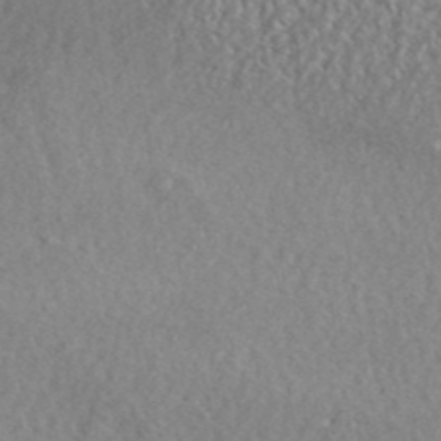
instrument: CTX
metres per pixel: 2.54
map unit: ANa
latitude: 41.3481
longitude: -86.3467
